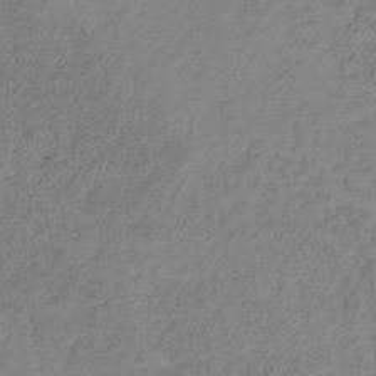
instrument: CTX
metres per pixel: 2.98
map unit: HNb
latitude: -31.8611
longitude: 60.2551
